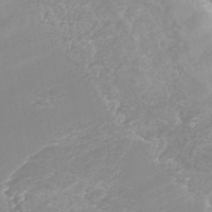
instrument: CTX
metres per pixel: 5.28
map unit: Nhe
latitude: -38.9731
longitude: -117.4049
